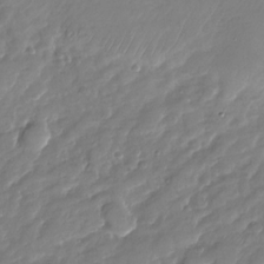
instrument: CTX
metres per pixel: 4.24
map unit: Nhu
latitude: -27.6910
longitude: -61.9717
